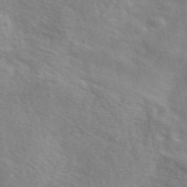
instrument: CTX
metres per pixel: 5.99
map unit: eAb
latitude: 48.8569
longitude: 119.5588
